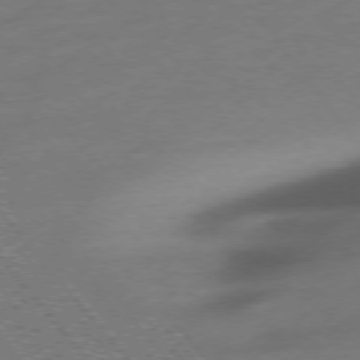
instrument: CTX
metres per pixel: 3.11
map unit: Hpe
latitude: -75.6344
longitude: -16.3278
